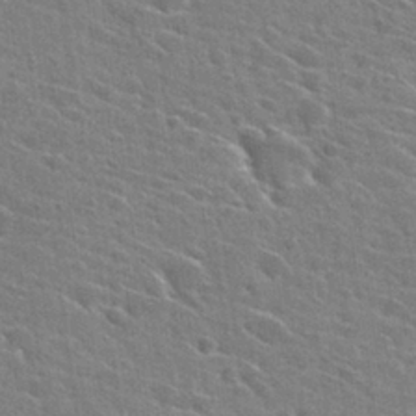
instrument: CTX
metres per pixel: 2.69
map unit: Hto
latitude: 27.1970
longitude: -45.4237
